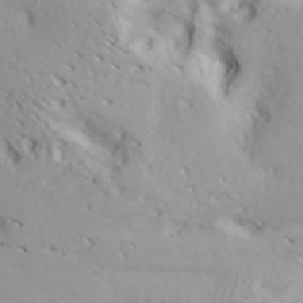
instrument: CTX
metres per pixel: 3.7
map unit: Hve
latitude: 32.3089
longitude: 148.8786
